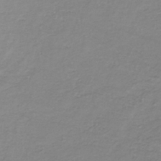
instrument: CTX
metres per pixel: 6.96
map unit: lHb
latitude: -36.3873
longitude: 72.8975
